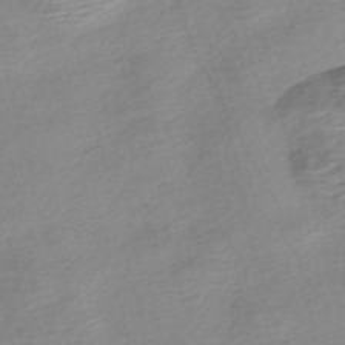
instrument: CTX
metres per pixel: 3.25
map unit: Nve
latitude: -56.6329
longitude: 53.6721
